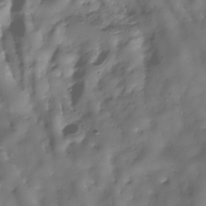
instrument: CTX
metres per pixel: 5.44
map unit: Hve
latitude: -30.5573
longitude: 94.4629
